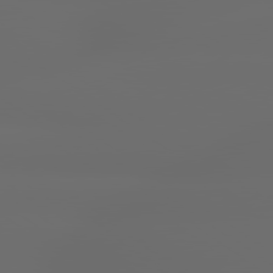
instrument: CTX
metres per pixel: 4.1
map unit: lApd
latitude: 79.4427
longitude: -139.3482
